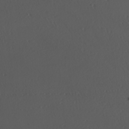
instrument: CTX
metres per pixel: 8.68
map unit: Nhu
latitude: -6.9919
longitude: -94.8569
